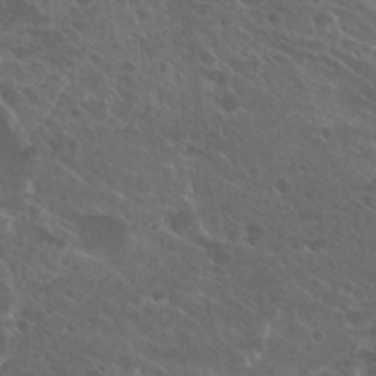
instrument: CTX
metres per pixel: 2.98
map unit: Hto
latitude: 25.7071
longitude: -39.6127
